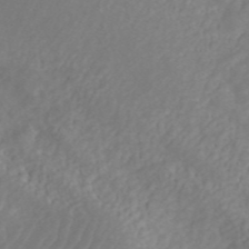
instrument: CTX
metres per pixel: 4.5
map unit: ANa
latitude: 44.4601
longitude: 22.6708
